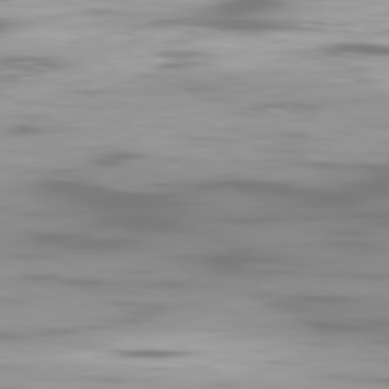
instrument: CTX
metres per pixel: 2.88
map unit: Ap
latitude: -81.6344
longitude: -61.0080
